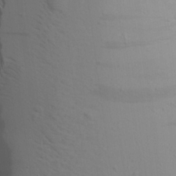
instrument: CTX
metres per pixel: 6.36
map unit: Aa
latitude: 19.0458
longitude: -142.1200
